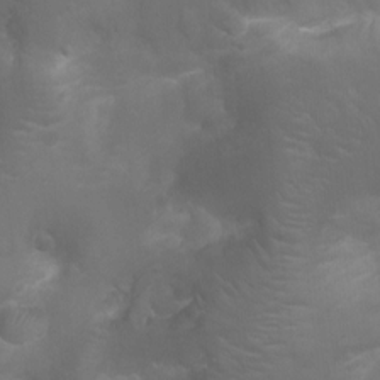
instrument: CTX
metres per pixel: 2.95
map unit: Ht
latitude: -6.5951
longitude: -21.6316
